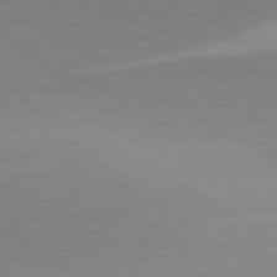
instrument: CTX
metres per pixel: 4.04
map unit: lApd
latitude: 81.6505
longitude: 135.4077
